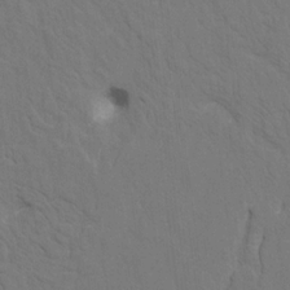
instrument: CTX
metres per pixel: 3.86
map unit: HNhu
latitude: 7.1592
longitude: -4.2145
